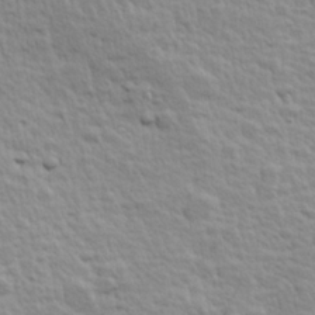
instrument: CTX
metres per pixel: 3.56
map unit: Hve
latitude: 24.5734
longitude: 144.6330
